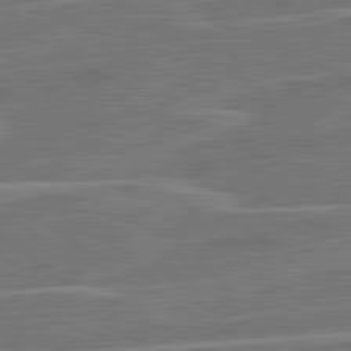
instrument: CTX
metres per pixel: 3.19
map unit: lApd
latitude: 81.2348
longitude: 122.4629
